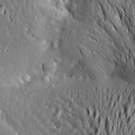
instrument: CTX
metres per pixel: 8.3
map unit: Aa
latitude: 19.5749
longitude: -149.8394
